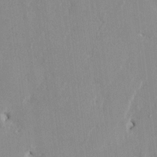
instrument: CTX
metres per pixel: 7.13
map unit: HNhu
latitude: 0.9513
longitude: -5.2915
